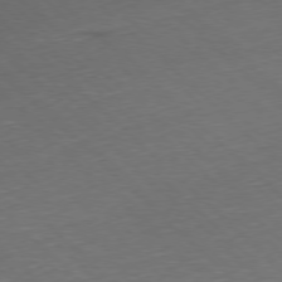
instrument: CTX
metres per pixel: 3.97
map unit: Ap
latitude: -77.9178
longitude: -60.8191
